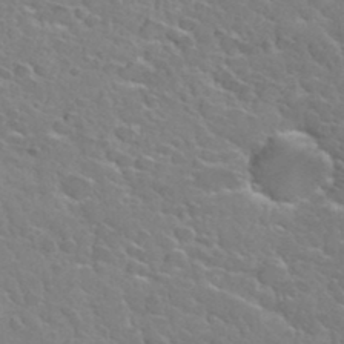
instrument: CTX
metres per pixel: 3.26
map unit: Hto
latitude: 34.7057
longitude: -50.1200
